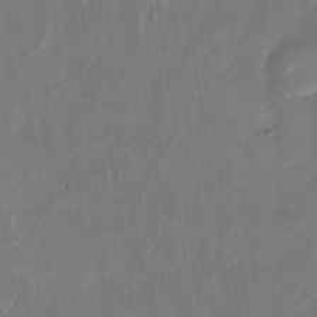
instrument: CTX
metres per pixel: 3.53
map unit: Nhu
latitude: -29.2376
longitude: -71.2159
